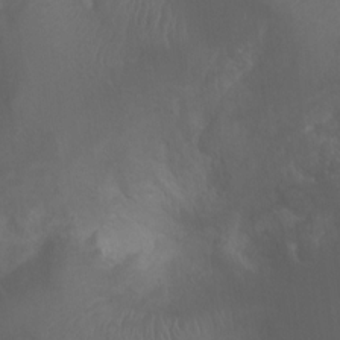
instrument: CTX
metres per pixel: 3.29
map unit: Ht
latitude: 2.3845
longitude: -22.4223
